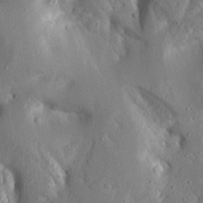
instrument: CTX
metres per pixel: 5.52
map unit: Aa
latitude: 16.2712
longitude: -149.4993
